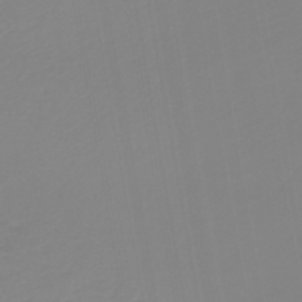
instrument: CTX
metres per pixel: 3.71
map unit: HNb
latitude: -45.0675
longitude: 55.4832
